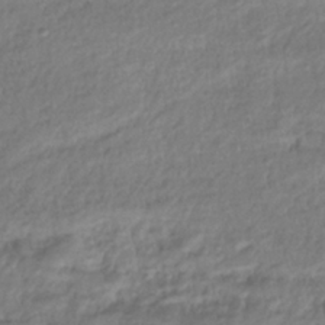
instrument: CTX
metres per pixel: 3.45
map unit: lHb
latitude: -39.6533
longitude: 71.2943
